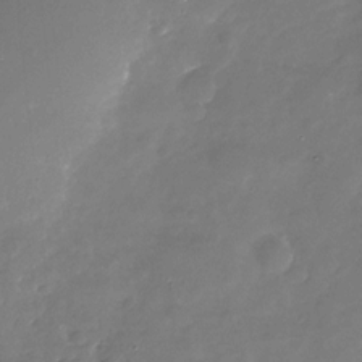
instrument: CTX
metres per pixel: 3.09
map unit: Nhu
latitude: -27.1620
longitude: -73.8206
